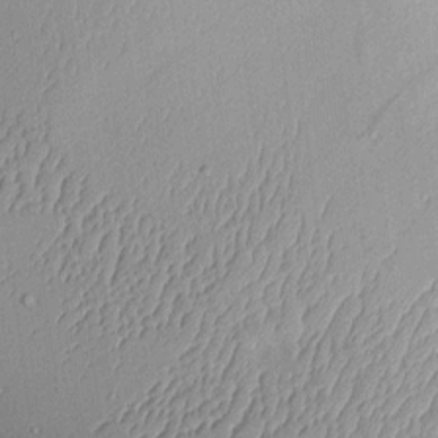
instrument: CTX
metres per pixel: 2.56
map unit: Aa
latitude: 10.2334
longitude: -128.3278
